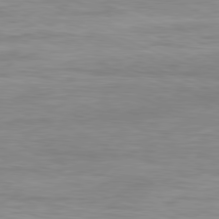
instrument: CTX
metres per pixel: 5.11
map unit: Ap
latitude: -81.5966
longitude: -81.3671
